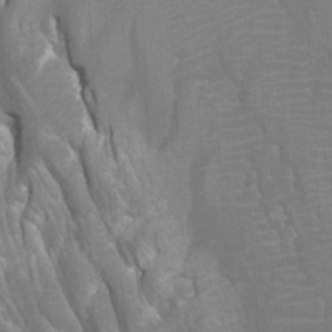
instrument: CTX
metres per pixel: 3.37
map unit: Htu
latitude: -12.1984
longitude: -71.7261
